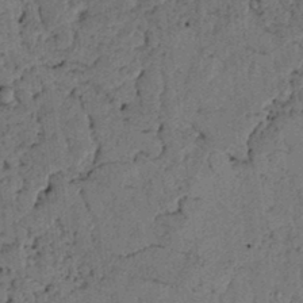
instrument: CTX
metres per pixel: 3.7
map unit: lAvf
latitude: 4.2711
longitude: 158.9352
